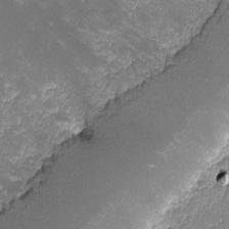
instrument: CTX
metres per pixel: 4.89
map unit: lHvf
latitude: -13.8989
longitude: -102.1766
